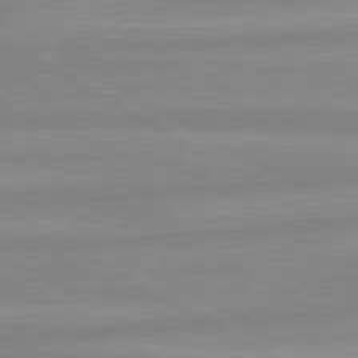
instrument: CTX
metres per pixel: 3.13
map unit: lApd
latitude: 80.2711
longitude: -168.0633
